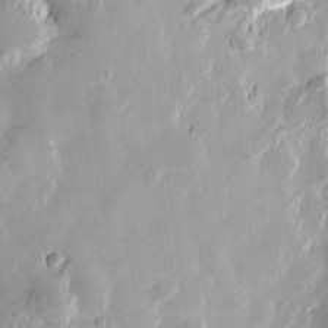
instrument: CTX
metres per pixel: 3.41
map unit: Htu
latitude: -2.9730
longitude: -176.0255
